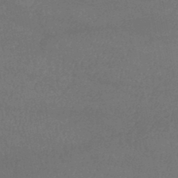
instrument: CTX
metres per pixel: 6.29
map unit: lHb
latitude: -38.5952
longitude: 73.4643
